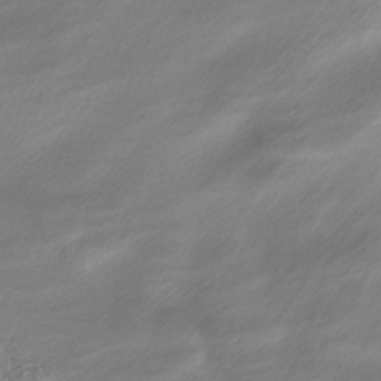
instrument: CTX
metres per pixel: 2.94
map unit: HNhu
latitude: -40.8030
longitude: 100.3117
